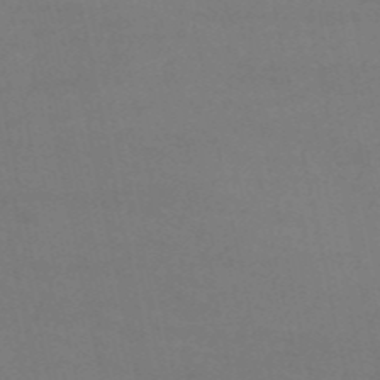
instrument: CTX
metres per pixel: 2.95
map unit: HNb
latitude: -54.2740
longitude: -34.2333
